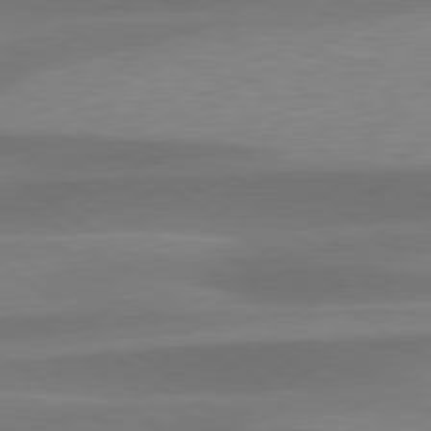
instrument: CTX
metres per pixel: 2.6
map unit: lApd
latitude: 79.5749
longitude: -94.1200
